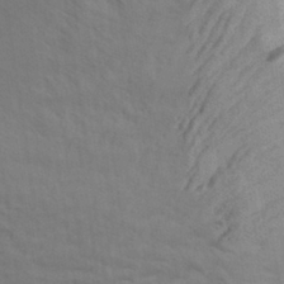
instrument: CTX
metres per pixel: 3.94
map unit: Aa
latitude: 31.3860
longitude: -133.2915
